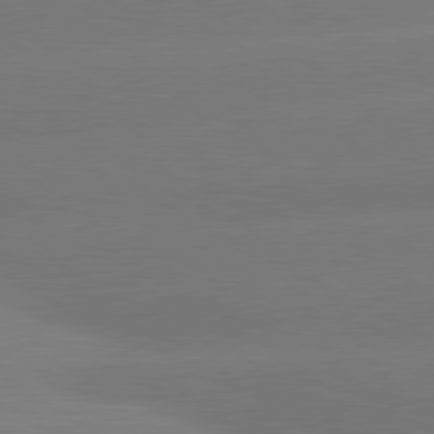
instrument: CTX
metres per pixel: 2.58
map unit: lApd
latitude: 80.6868
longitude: -150.8191
